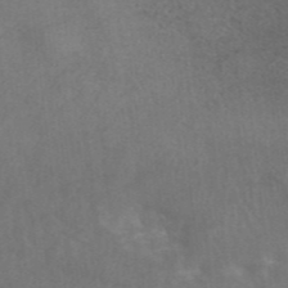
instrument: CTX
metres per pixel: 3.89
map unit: ANa
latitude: 46.1389
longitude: 26.8785
